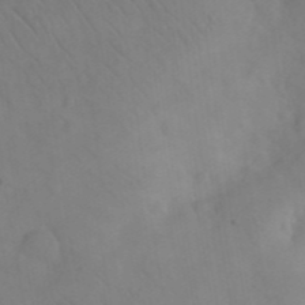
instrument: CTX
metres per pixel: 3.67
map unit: eHh
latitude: 25.8205
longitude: -67.0458
